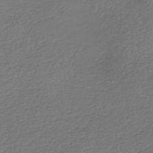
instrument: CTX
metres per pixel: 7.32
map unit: HNhu
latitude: -42.9919
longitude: 99.7289
